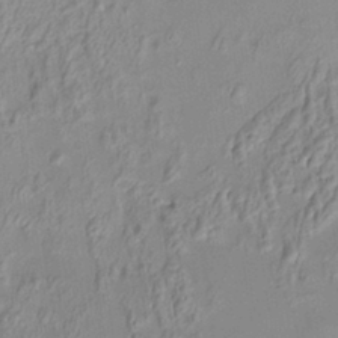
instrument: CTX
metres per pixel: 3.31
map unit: HNhu
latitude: 7.1025
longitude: 13.7478
